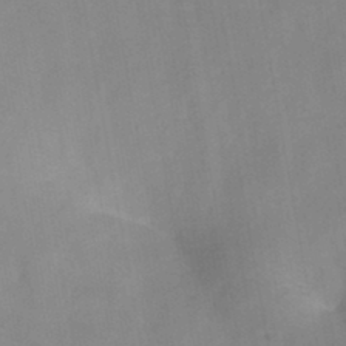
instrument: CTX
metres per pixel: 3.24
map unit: HNb
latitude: -44.9731
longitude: -38.8758
